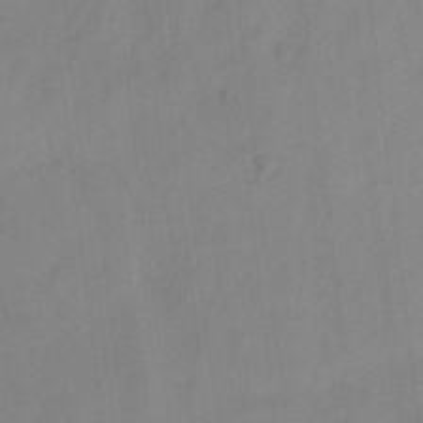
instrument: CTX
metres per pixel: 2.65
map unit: HNhu
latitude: -27.9745
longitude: 74.3496
